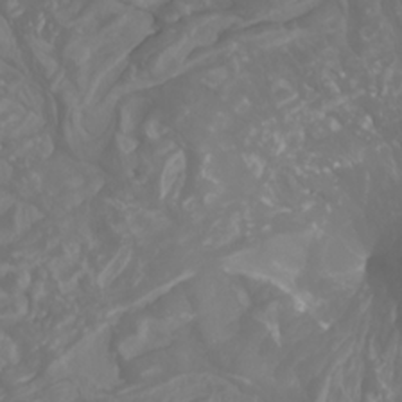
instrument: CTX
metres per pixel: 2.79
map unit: Nhu
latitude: -8.5196
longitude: -80.0255
